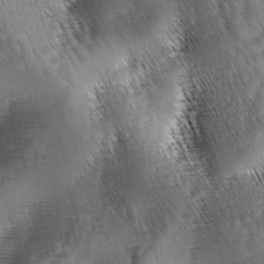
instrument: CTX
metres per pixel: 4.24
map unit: lAa
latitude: -5.0297
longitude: -128.0444
